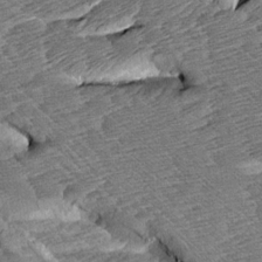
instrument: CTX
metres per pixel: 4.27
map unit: Aa
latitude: 8.2334
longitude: -133.9339
